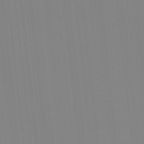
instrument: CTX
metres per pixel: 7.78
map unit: Ave
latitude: 3.1970
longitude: -112.8569
